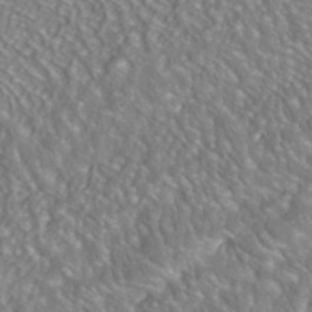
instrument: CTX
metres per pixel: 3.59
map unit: ANa
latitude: -41.0108
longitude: 102.6896
